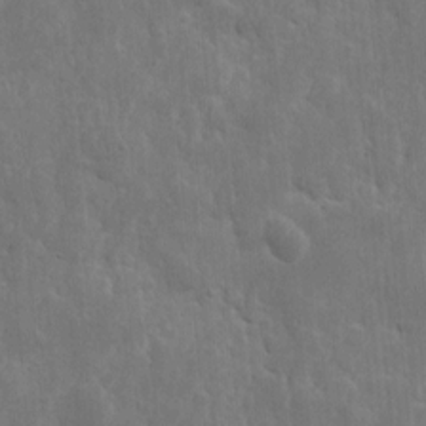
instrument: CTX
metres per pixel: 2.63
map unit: eHh
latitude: 10.6869
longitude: -72.9136
